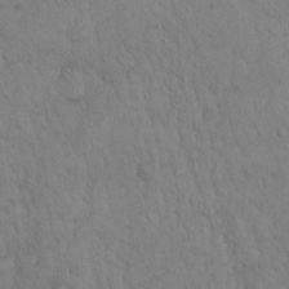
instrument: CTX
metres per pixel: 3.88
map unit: Hto
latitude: 12.5924
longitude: -56.0633
